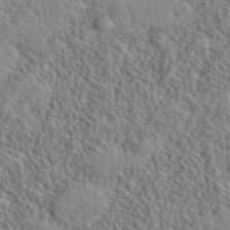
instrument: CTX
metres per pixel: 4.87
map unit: lHvf
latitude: 40.9702
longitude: -88.7247
